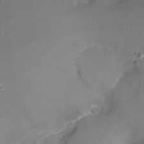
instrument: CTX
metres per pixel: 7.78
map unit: Nhu
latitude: -17.8045
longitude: -45.2915
